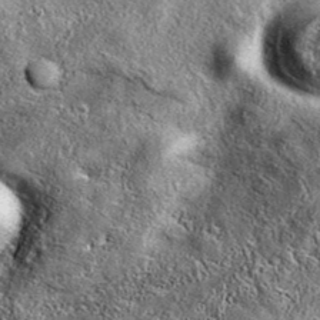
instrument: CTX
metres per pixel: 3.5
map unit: eAb
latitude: 38.4412
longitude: 109.8611
